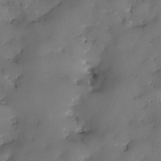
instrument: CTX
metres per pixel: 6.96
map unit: eHh
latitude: -23.6344
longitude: 15.3132
